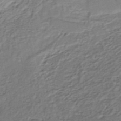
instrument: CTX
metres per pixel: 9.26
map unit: lHb
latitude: -37.4454
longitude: 59.2753
